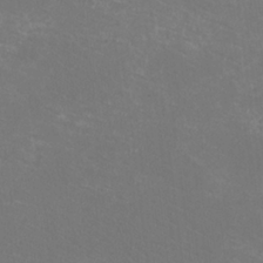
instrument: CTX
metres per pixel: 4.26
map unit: HNhu
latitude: 0.9513
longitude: -1.2915
